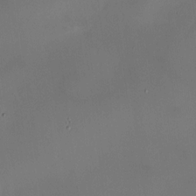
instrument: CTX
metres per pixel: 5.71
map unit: HNhu
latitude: 9.6316
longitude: 9.8044
